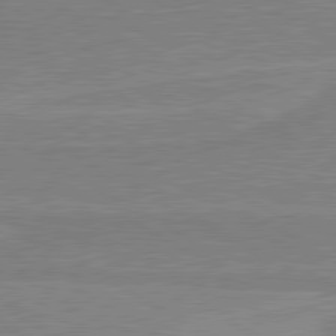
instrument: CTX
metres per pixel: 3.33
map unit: lApd
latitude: 80.3278
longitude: 168.7652
